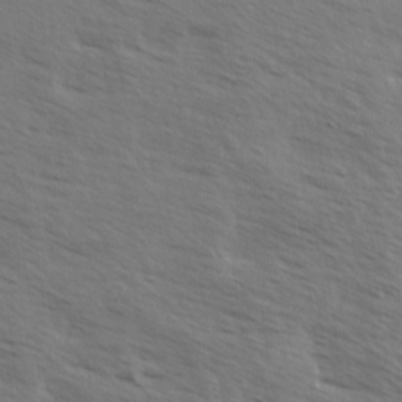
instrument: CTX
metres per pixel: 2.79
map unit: Ave
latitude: 13.6505
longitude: -102.2144
